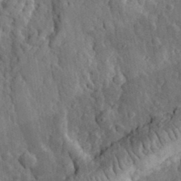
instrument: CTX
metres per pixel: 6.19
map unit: eHh
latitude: 31.6127
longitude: -80.0633
